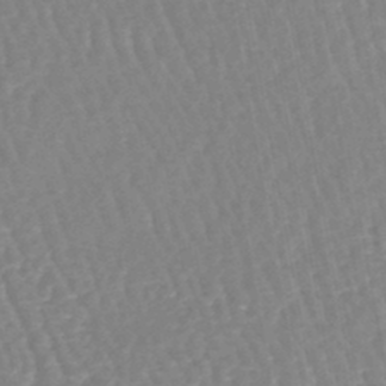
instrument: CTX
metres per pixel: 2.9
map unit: lHb
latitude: -44.8597
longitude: 77.6911
